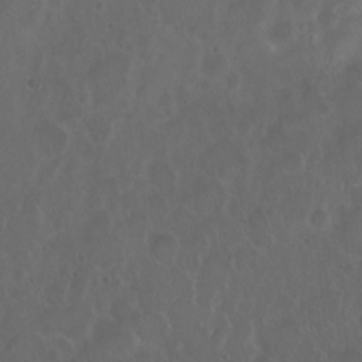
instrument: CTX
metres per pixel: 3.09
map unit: eHh
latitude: 0.6679
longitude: -54.3656
